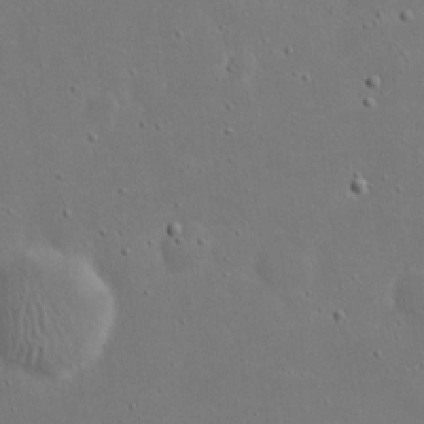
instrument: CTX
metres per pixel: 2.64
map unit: eHh
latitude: 18.7057
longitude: -71.6694
